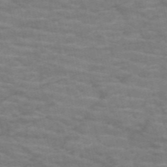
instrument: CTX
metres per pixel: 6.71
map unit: HNb
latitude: -53.2376
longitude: -43.8583
